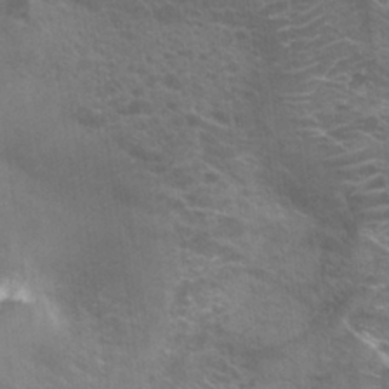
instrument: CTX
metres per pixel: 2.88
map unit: Hto
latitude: 21.4616
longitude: -40.1010
